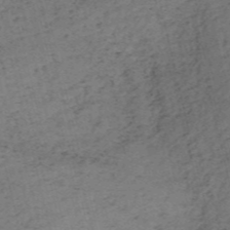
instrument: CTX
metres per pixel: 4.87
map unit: HNb
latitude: -54.3306
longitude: -46.6869
